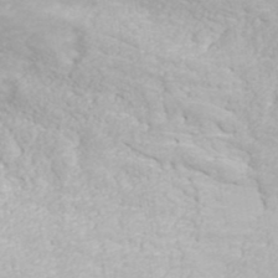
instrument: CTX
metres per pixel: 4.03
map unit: ANa
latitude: 40.3656
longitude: 24.6329
